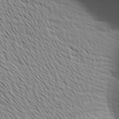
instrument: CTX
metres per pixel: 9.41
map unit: Ave
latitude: 17.4804
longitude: -138.5357
